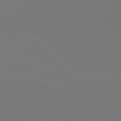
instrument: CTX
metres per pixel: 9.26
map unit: Ap
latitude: -76.3495
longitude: -81.9150
